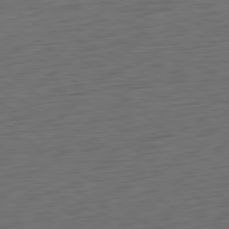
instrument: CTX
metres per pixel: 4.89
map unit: Ap
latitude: -81.2565
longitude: -60.3278
